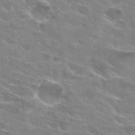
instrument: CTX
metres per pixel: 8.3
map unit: Hto
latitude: 29.7827
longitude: -43.0647
